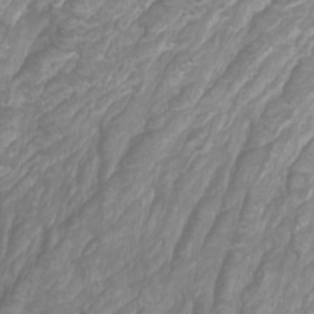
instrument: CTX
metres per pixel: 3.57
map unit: Htu
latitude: -10.7463
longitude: -72.9136
